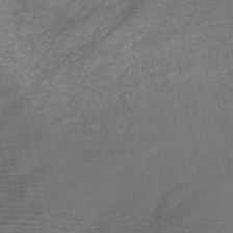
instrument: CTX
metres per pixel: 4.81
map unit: HNb
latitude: -49.6155
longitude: -42.8191
